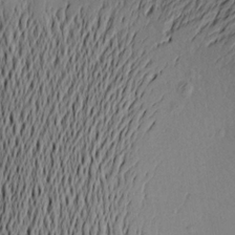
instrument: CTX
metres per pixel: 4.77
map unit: Aa
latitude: 19.8772
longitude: -144.7624
